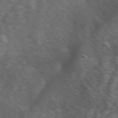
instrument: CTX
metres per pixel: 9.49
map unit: Ave
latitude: 1.4993
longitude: -113.0080
